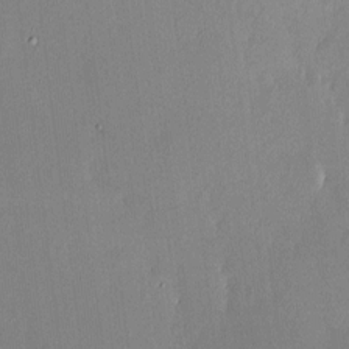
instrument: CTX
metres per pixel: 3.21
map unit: HNhu
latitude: 4.8002
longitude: 11.1242
